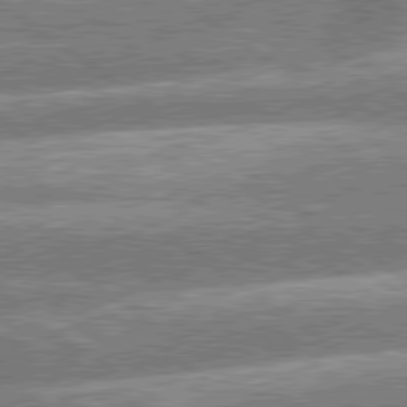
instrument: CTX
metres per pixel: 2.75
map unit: lApd
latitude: 79.6316
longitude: -158.6491
